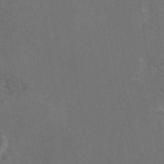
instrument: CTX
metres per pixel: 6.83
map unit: eAb
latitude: 46.5735
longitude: 109.4076
